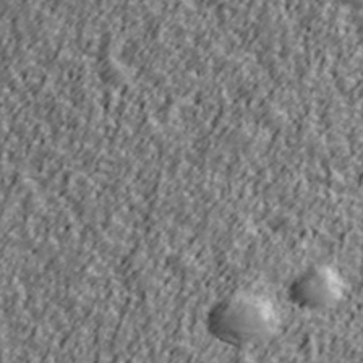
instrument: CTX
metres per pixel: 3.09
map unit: Ave
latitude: 42.1200
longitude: -113.4993
